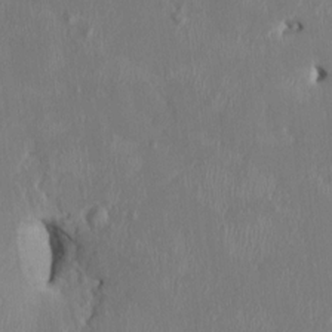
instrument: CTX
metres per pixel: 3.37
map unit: HNhu
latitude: 3.1025
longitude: -5.3671
